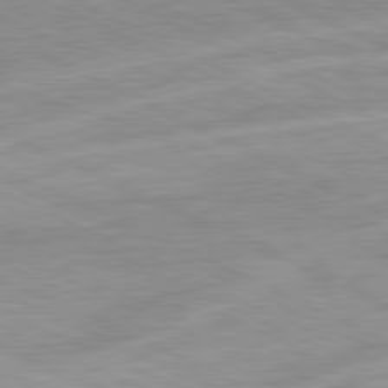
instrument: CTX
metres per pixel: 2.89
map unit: Ap
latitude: -81.9178
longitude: -72.0255
